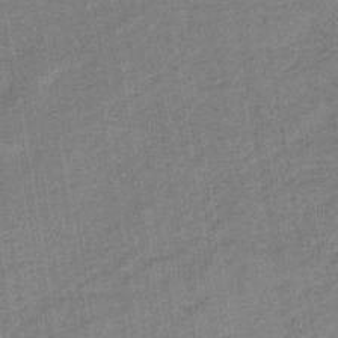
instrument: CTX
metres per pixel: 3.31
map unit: lHb
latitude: -39.5588
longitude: 74.4440
